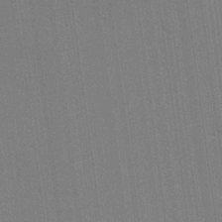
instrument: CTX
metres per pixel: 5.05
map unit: lAvf
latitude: 25.1781
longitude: -111.3671
